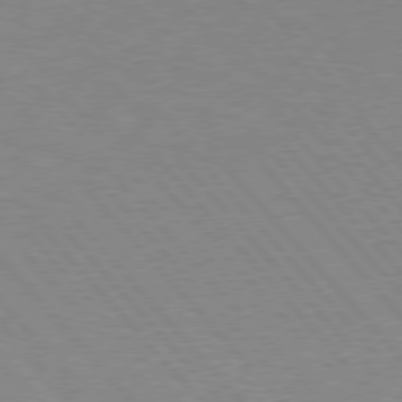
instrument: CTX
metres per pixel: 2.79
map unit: lApd
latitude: 76.4223
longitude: -86.2144
